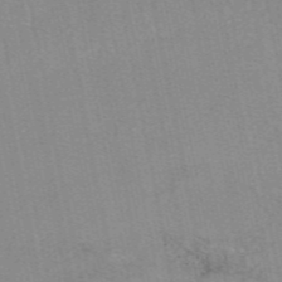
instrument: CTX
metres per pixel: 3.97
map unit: eAb
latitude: 48.9703
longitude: 103.7667
